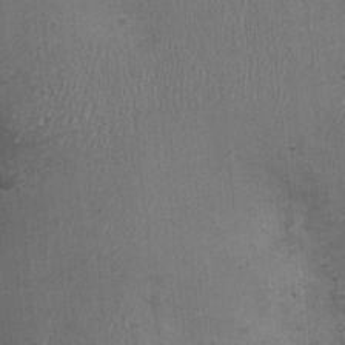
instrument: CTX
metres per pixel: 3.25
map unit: Ht
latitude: -1.7100
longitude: -14.9514
